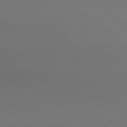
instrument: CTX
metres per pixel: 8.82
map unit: lApd
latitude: 80.6490
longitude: 153.7288
